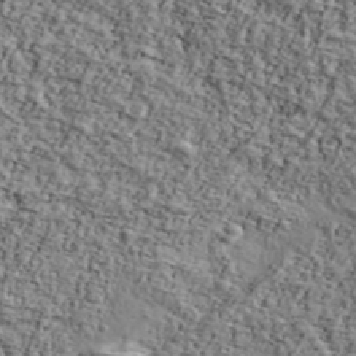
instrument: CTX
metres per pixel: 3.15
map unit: Ave
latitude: 42.6113
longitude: -110.4223
